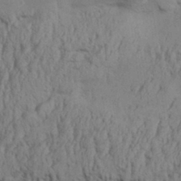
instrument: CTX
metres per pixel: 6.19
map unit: Aa
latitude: 32.1956
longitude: -135.9906
